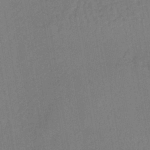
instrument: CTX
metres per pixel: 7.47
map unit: lHb
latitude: -41.4643
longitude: 67.7100
